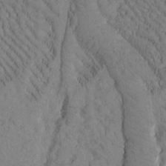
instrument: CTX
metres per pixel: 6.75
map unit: Htu
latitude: -2.5384
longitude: 172.8408
